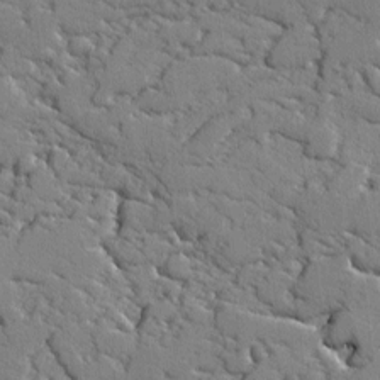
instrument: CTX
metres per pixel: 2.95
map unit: lAvf
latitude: -2.4440
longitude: -108.8569
